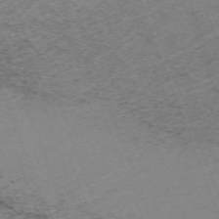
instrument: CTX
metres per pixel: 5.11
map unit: Nhu
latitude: -67.3887
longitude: 40.0850
